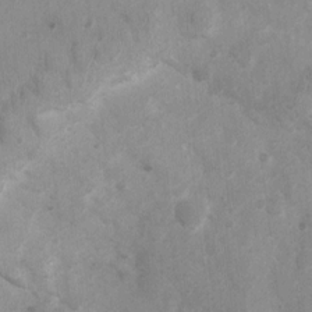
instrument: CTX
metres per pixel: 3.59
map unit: Ht
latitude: 3.2348
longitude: -26.8947
